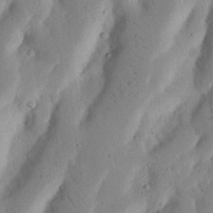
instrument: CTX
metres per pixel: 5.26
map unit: Nhu
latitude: 17.6505
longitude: -75.4615
